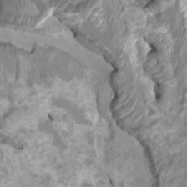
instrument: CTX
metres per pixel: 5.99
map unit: HNhu
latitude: 3.2159
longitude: -3.0458
